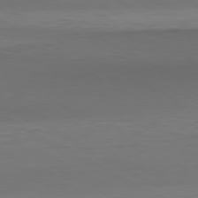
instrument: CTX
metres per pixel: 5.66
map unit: Hpe
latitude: -80.7086
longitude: 18.7652
